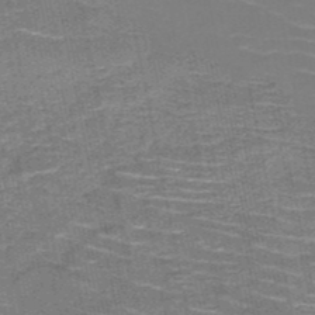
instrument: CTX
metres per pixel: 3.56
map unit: HNb
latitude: -50.9353
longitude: -43.9717
